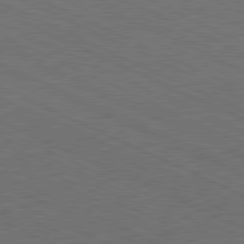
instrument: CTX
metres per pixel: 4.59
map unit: Hpe
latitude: -81.8423
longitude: 18.5196
